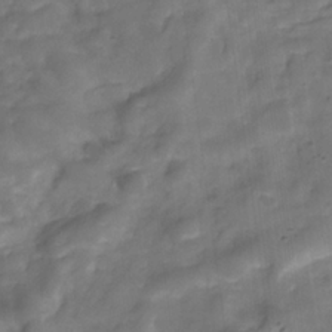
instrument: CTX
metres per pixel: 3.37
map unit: Hve
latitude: -32.3307
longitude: 92.5952
